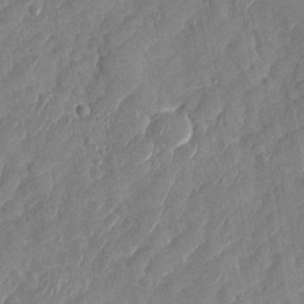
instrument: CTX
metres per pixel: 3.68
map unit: Nhu
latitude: -28.3873
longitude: -64.5546
